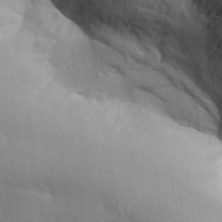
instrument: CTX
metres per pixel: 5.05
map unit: Aa
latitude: 32.7813
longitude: -143.9339
